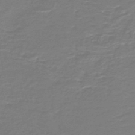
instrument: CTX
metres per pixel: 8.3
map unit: HNb
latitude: -46.7841
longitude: 52.5195
